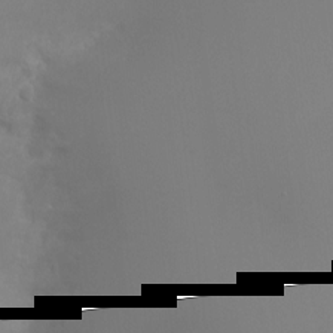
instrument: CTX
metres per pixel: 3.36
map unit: Ht
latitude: -6.5007
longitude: -20.9136
